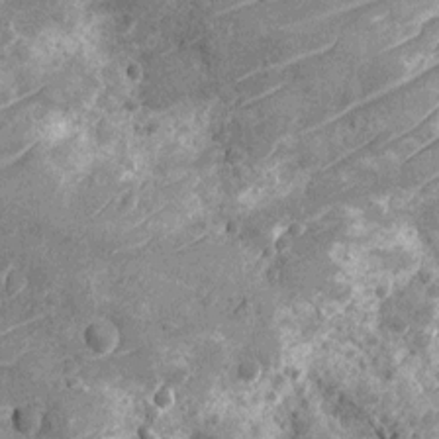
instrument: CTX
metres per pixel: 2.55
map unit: Nhu
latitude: -13.4455
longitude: -23.7450
